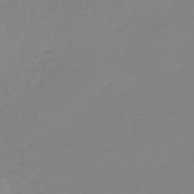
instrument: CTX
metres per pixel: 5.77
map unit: lHb
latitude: -45.2754
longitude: 56.1039
